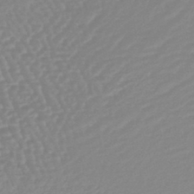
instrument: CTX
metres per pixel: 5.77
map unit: lHb
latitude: -44.2928
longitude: 78.3306
